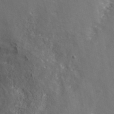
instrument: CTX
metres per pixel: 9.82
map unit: ANa
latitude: 41.6882
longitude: 34.4629
